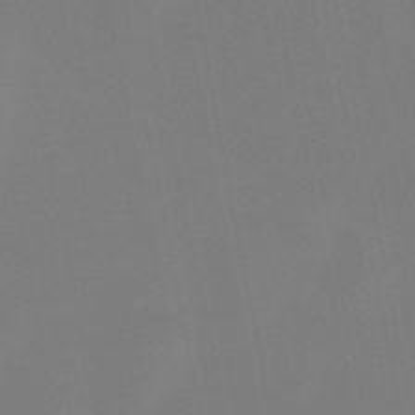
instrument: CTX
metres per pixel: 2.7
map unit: lHb
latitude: -49.2376
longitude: 71.3888
